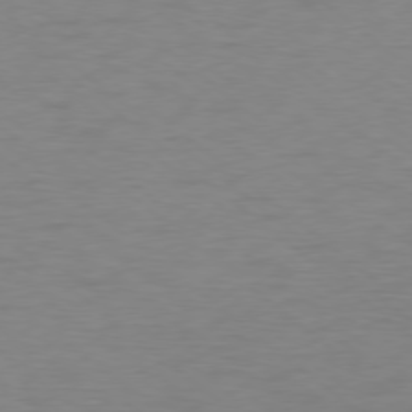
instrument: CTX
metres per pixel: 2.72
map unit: Ap
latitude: -78.5195
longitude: -69.1592
